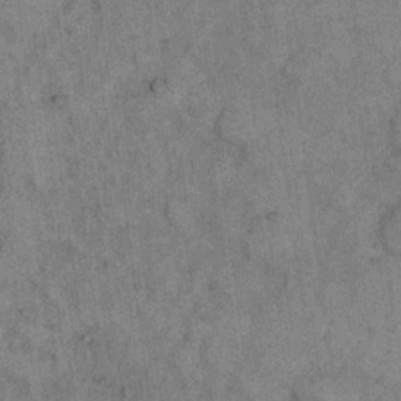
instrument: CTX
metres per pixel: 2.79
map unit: eHh
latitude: 15.9528
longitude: -65.3671
